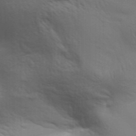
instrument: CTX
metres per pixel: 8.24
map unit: Aa
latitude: 31.5183
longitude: -140.9513
